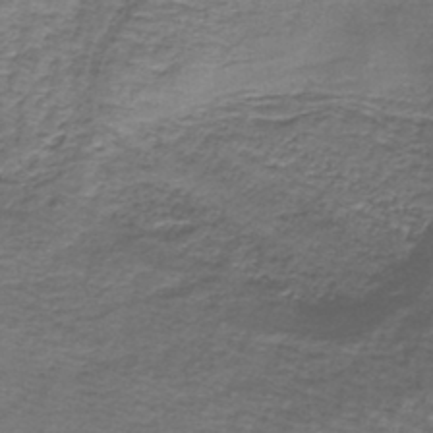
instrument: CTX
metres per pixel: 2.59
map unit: lHb
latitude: -43.1053
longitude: 58.3306
